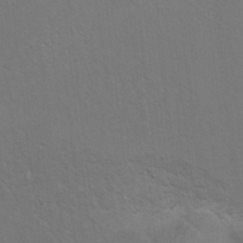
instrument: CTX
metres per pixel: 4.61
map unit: Hto
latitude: 8.9325
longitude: -35.3481
